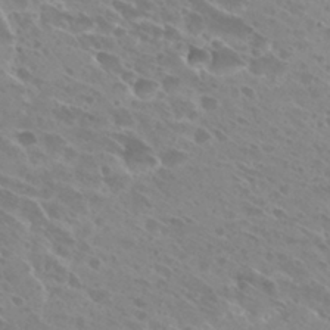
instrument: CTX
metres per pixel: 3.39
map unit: Hto
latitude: 27.6505
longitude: -39.6883
